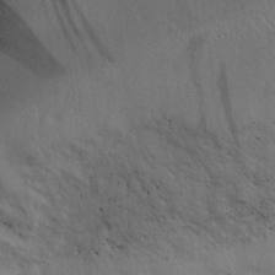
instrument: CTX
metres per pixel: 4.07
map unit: Aa
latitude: 28.6679
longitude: -144.9325
